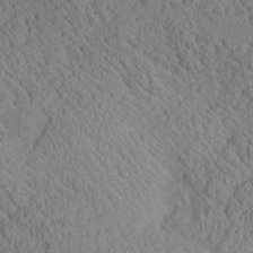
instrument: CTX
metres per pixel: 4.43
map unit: Aa
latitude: 24.9891
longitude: -133.8205
